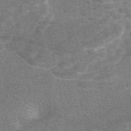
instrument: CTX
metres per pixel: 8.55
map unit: eAb
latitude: 47.3293
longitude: 118.5007
